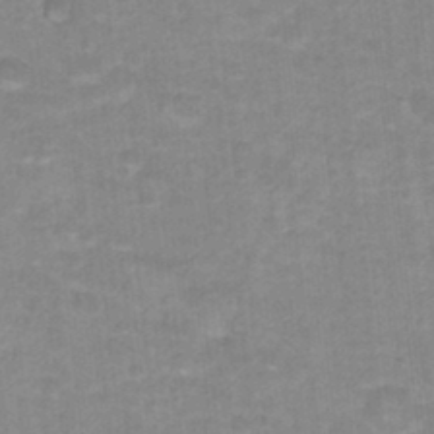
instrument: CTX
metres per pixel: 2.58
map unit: Hto
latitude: 17.2348
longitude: -35.0080
